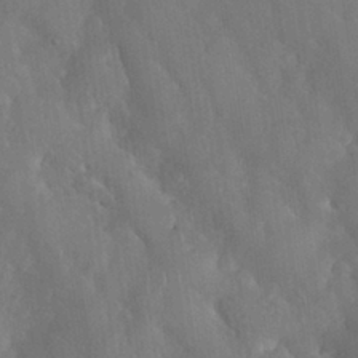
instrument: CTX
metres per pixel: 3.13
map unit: Nhu
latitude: 27.8017
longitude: -65.7072
